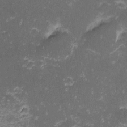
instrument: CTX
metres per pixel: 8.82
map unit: eHh
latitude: -1.2754
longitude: -86.2333
